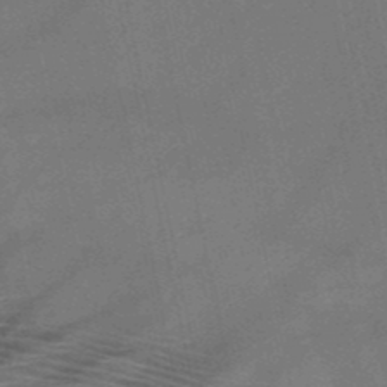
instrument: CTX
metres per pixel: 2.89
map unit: HNb
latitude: -50.8030
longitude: -42.3278
